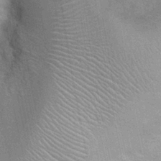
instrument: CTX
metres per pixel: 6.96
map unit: Ht
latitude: -1.6533
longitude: -15.7450
